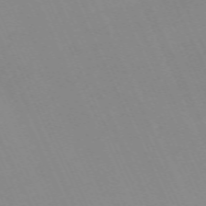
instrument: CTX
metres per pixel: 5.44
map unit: Nhu
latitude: -67.9178
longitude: 39.3132
